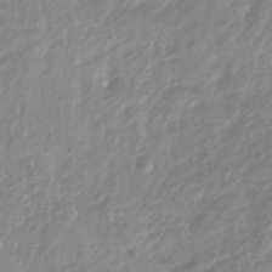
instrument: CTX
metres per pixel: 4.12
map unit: HNhu
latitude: -44.3684
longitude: 96.4818
